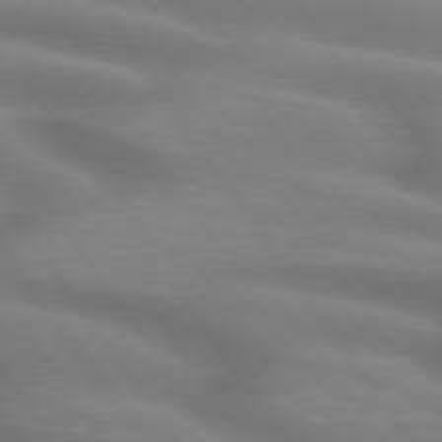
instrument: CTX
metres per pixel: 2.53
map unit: lApd
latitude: 74.7624
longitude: -59.1592
